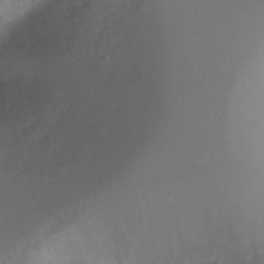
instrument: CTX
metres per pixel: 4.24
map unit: Ht
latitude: -2.4628
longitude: -33.8772
